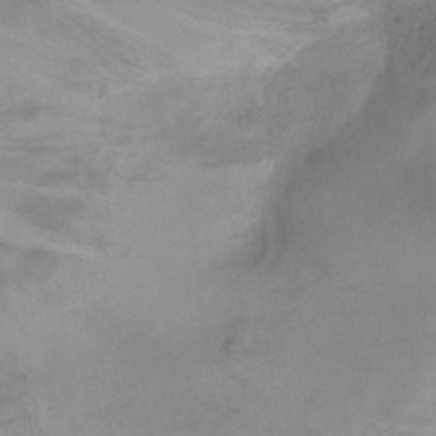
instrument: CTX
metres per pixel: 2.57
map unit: Ht
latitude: -4.2172
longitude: -19.8016
